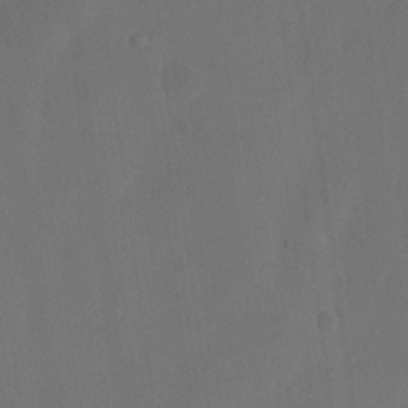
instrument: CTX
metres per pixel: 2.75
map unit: eHh
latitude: 18.9702
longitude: -66.0444
